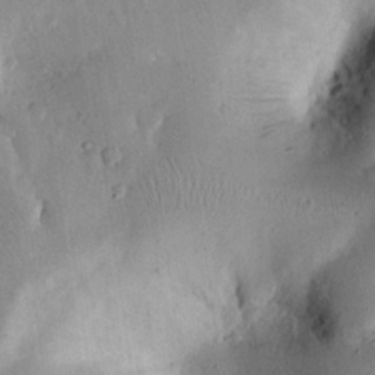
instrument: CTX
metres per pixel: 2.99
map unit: eHh
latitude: 24.0633
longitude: -71.1970
